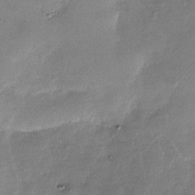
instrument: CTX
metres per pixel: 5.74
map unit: Nhu
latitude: -28.5007
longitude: -58.6302
